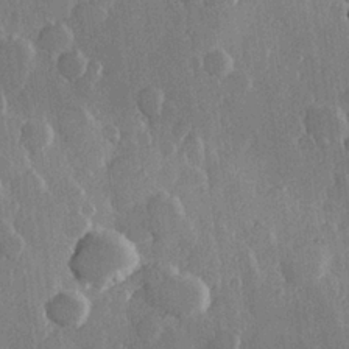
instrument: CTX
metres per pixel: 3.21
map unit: Hve
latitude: 23.0647
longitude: 148.1606
